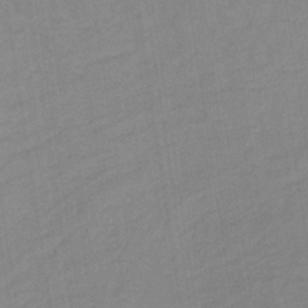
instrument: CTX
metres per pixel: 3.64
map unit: lHb
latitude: -34.1606
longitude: 71.7478
